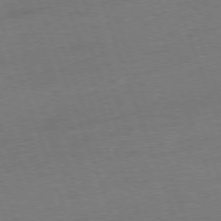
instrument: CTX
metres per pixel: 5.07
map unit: Ap
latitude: -76.3495
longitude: -72.5924
